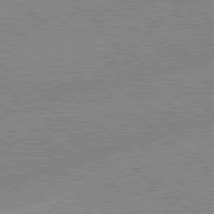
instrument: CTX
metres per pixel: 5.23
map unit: lApd
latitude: 78.9514
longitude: -144.8947
